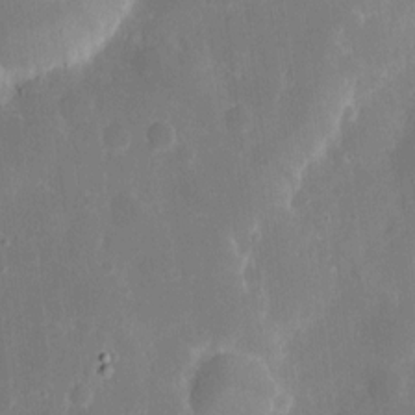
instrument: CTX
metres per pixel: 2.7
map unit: eHh
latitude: 7.6883
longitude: -69.6127
